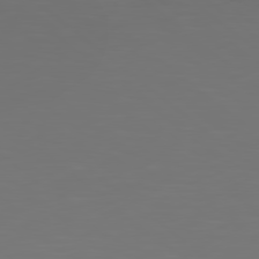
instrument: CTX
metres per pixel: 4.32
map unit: Hpe
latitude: 78.9514
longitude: -141.2159
